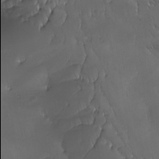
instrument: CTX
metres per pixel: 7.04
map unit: Ave
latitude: -7.2565
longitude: -121.9906
